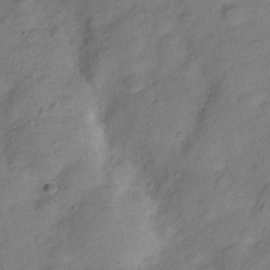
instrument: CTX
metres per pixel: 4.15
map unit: Hve
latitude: -27.9556
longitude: 92.5574
